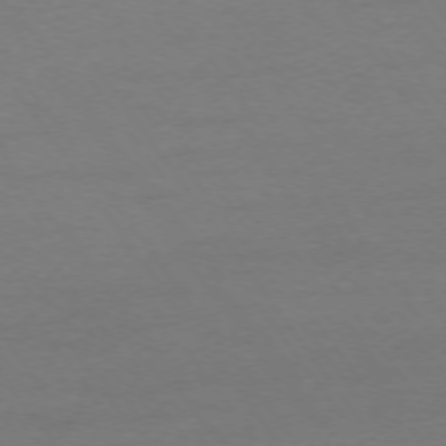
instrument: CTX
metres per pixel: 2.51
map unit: Ap
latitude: -74.4440
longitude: -73.3482
